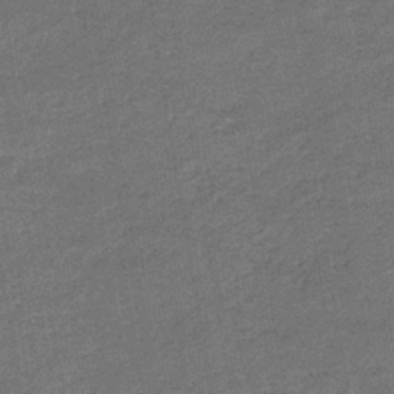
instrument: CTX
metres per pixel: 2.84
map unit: eHb
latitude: -36.0661
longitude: 77.8800
